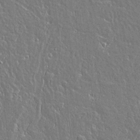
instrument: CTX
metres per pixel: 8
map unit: lAvf
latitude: 15.0837
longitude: -128.3845
